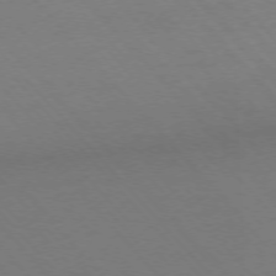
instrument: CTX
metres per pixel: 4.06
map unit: Ap
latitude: -76.1417
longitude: -86.2522
